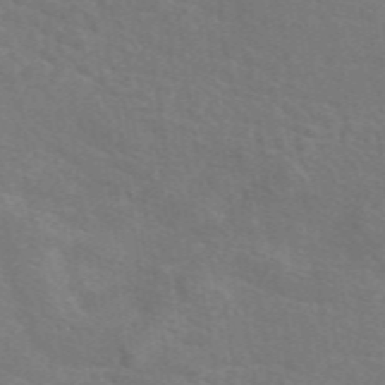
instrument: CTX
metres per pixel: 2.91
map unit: eAb
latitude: 50.4034
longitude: 112.8219
